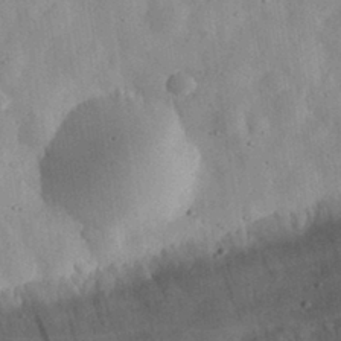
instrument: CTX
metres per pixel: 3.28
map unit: eHh
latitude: 31.6694
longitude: -75.8772
